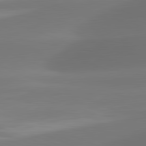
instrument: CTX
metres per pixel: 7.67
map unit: lApd
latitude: 81.6694
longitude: -161.9150
